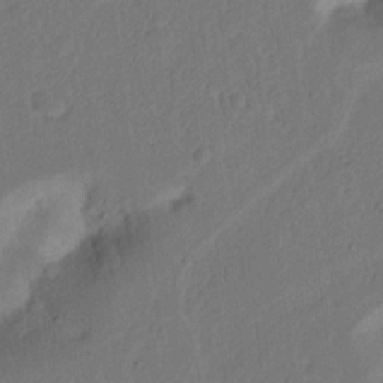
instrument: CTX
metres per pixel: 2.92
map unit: Nhu
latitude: 15.5749
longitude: -75.3860
